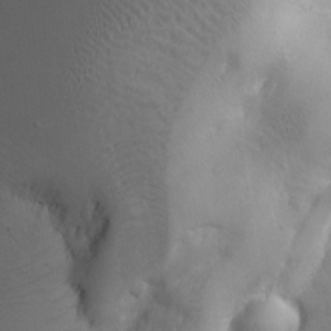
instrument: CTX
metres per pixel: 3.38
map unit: Ave
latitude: -7.5210
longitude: -119.3104
